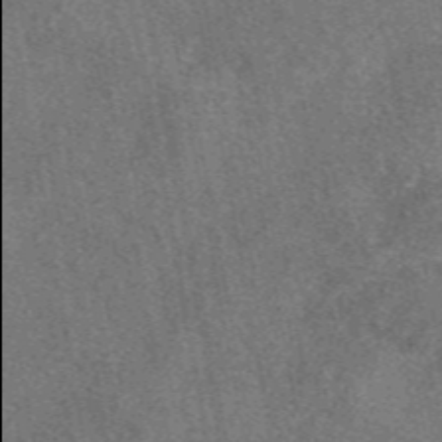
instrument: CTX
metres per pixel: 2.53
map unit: eAb
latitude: 48.1011
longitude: 110.0094
